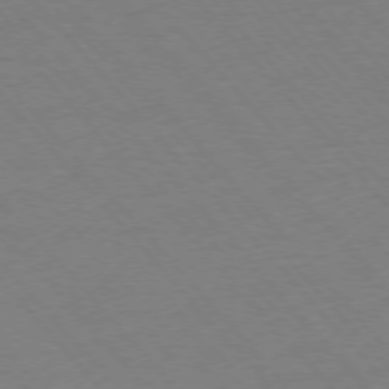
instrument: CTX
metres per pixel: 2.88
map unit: Ap
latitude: -76.5763
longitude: -86.7057
